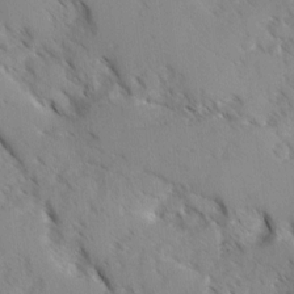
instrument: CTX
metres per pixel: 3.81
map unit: Ave
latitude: -0.7464
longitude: -111.2159
